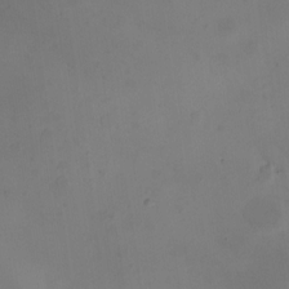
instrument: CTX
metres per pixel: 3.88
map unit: HNhu
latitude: 8.0255
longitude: 8.6707
